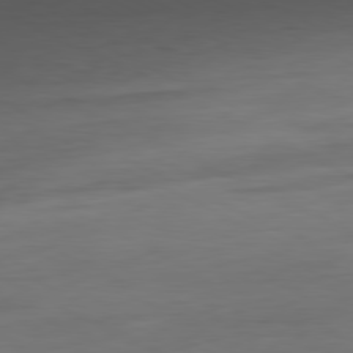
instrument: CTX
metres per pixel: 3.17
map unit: Hpe
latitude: -81.0865
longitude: 19.7289
